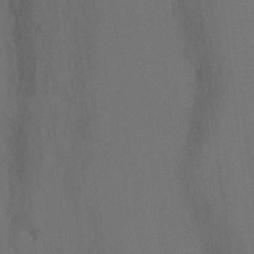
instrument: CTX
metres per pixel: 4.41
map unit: Ht
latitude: 2.2711
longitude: -33.8205
